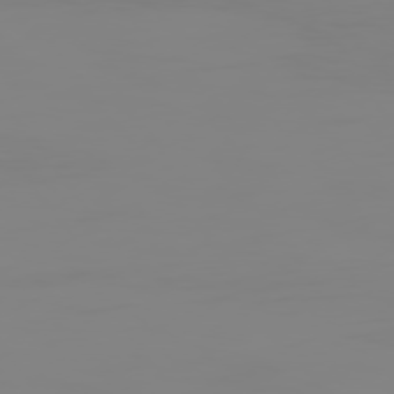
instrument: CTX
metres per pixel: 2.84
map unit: Hpe
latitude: 75.1970
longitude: -128.8002
